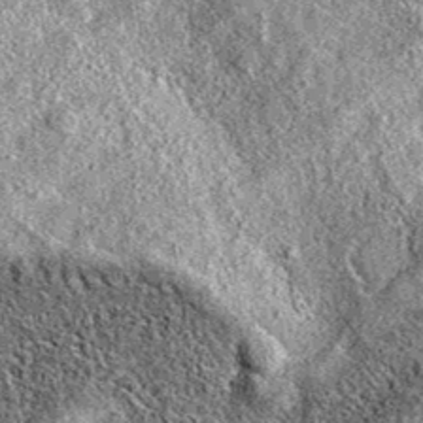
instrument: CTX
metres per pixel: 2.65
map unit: eAb
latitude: 37.0647
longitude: 111.0109
